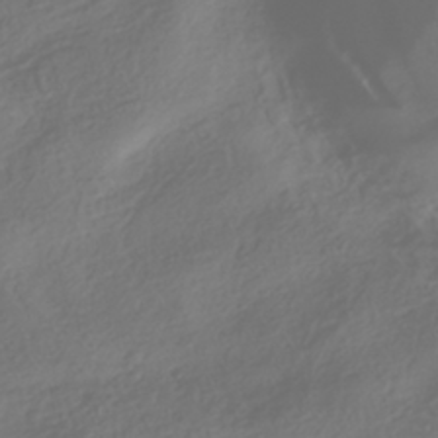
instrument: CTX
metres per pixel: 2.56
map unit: HNhu
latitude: -42.1038
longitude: 106.1228
